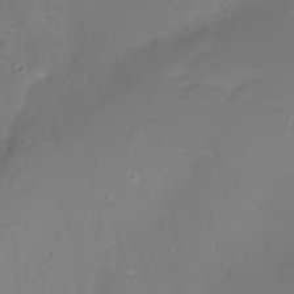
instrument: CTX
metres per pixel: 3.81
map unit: Nhu
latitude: -10.7652
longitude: -35.9528
